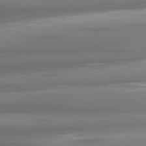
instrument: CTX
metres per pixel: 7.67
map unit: lApd
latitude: 80.8947
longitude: -138.8758
